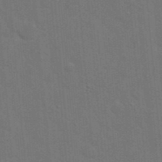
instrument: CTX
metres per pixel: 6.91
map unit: eHh
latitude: 19.8205
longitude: -63.9150
